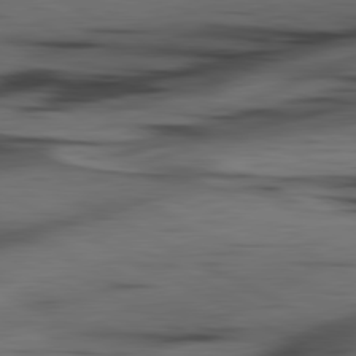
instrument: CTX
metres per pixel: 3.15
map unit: lApd
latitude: 80.7624
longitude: -85.1403
